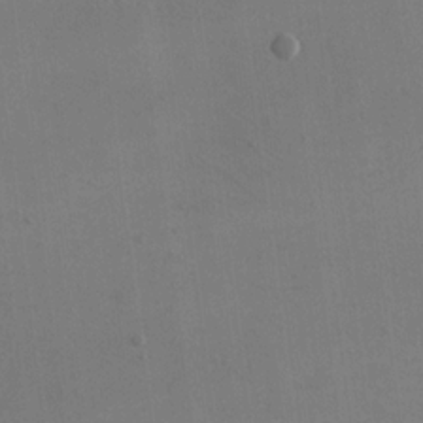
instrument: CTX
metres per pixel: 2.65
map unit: eHh
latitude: 17.3860
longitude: -67.3481
